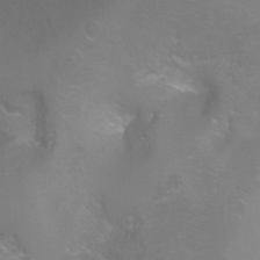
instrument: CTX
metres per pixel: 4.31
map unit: Ht
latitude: -6.8786
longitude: -32.6868
